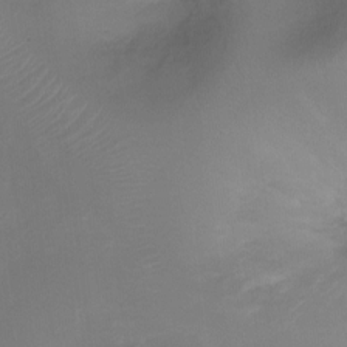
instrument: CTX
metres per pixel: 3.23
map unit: Ht
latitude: -10.8219
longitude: -28.5357
